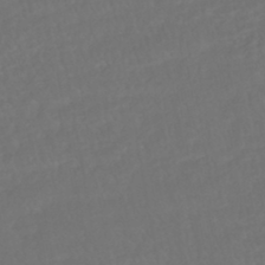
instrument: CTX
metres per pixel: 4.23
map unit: HNhu
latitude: -45.7667
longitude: 103.3321
